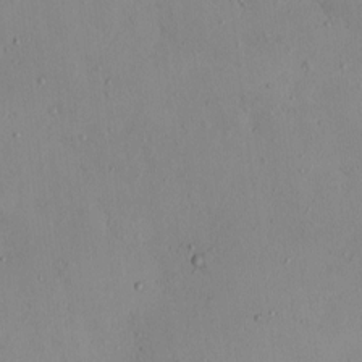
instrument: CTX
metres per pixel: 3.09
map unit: eHh
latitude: -0.0472
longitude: 17.1054
